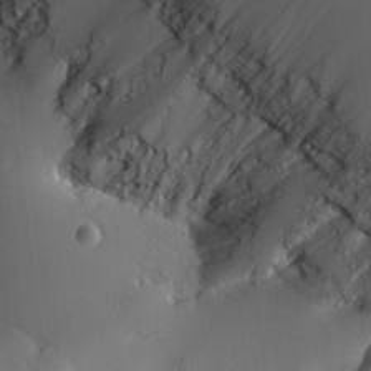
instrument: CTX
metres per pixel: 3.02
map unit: Htu
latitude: -5.3320
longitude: 174.2172
